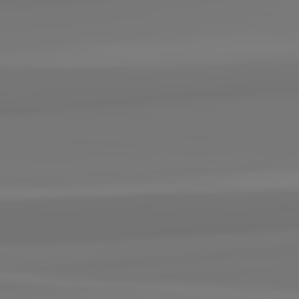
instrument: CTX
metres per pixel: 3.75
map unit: lApd
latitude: 82.3089
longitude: 171.1998
